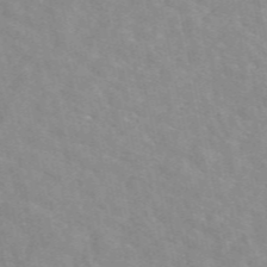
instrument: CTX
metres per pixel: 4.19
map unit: eAb
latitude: 50.3089
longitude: 117.8989
